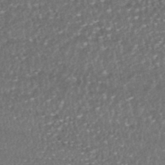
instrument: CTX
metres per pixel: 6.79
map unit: HNhu
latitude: -46.5196
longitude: 104.8975
